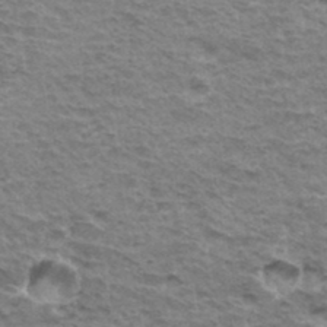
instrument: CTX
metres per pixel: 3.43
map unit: Hto
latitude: 35.5938
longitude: -43.1970
